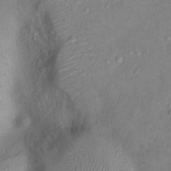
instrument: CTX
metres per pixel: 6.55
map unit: Nhu
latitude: 14.3657
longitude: -28.8758
